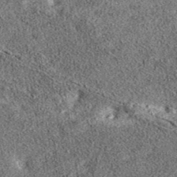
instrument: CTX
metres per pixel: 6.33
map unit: eAb
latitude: 37.7827
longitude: 106.2172
